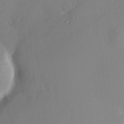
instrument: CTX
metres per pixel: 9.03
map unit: HNhu
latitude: 6.8380
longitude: 6.1417
